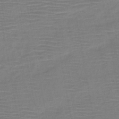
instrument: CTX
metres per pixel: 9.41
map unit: HNb
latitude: -46.5384
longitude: -40.4789
